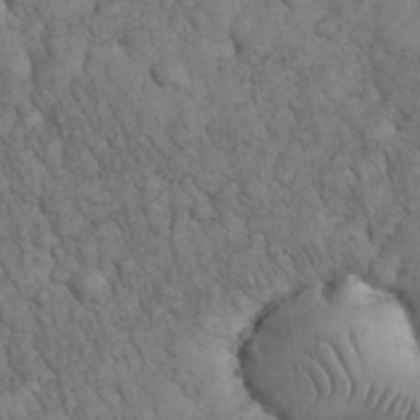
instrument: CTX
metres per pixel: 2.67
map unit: eHh
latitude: 33.5749
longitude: -66.2711
